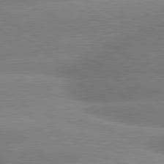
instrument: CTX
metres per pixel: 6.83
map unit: lApd
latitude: 80.4034
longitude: -155.9150
